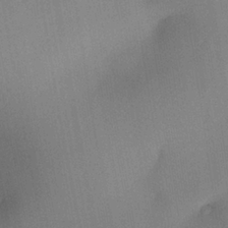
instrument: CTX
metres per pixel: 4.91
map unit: HNhu
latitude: 13.3482
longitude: 11.2943
